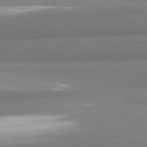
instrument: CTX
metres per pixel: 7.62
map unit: lApd
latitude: 82.1388
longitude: 174.4251
